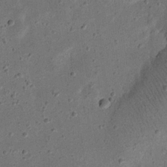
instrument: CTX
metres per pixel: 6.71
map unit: eHh
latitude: 23.3104
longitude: -68.4034
